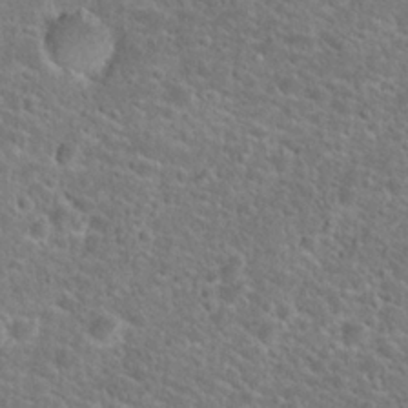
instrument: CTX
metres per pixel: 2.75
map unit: Hto
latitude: 24.7057
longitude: -49.7072
